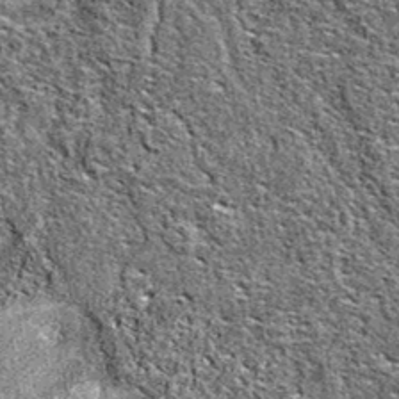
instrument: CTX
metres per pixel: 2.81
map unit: eAb
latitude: 37.0647
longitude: 105.7855
